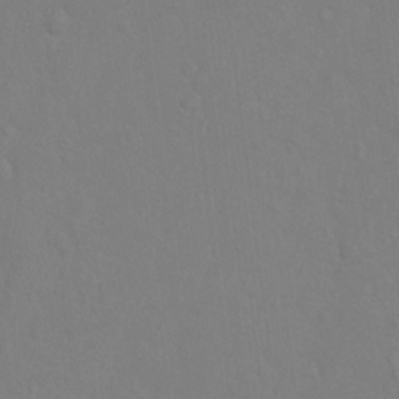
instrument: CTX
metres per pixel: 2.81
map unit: Hto
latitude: -6.0850
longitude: -35.3292
